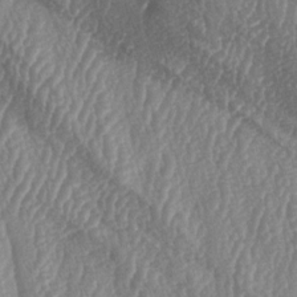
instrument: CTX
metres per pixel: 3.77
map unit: lAa
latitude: -6.3495
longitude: -129.5749
